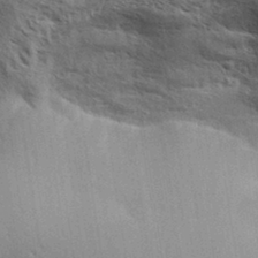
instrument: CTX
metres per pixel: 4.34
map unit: Aa
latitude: 32.7813
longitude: -140.1577
